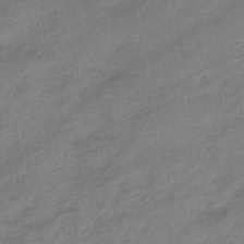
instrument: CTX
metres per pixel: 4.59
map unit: eHb
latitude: -44.7841
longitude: 85.1998
